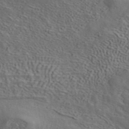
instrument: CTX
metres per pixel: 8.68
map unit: ANa
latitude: 42.7057
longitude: 13.8800
